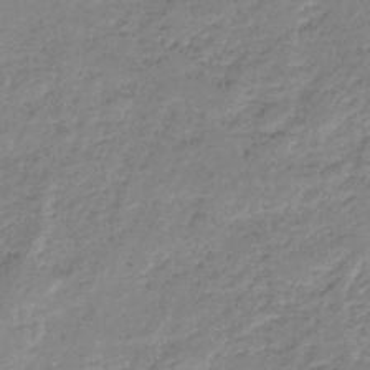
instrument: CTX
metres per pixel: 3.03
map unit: eHb
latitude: -36.4440
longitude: 74.8030
